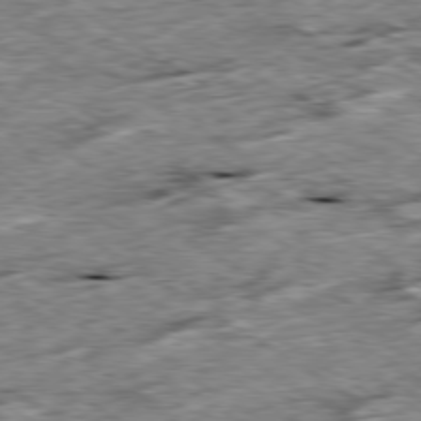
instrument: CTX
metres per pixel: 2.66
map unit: Ap
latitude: -79.8044
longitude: -84.7624
